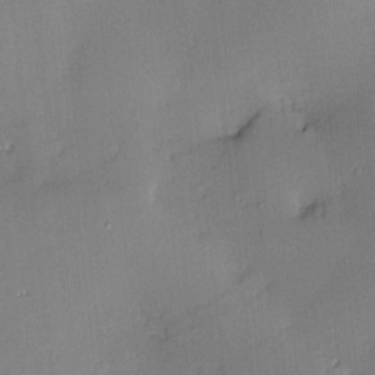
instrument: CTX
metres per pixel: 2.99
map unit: Nve
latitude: -7.9745
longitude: 175.3698
